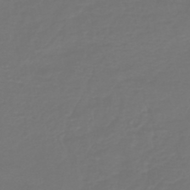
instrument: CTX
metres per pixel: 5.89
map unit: HNb
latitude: -47.0486
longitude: 54.6519
